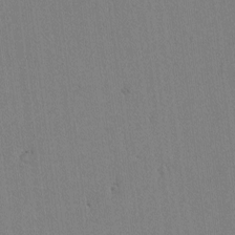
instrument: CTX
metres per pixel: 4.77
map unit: lAvf
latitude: -2.1038
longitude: -108.8569
